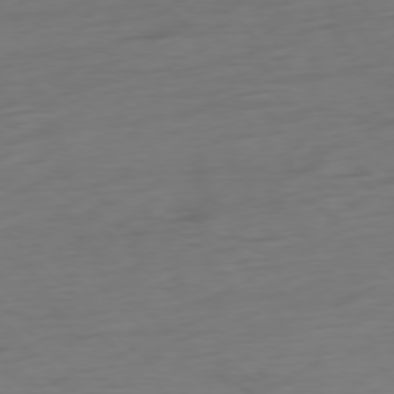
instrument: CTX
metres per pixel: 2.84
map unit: Ap
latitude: -77.6722
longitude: -78.3845
